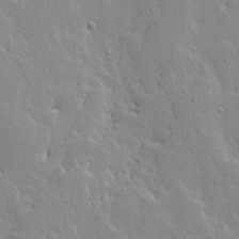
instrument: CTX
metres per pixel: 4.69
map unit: Ave
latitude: 13.2537
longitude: -133.4049
